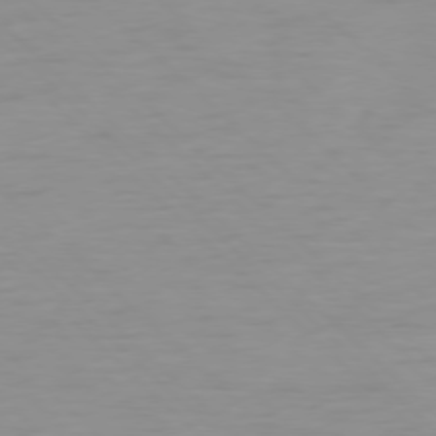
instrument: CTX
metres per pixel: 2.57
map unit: Ap
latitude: -77.5210
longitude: -78.1578
